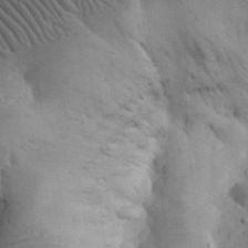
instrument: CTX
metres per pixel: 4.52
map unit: eHh
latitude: 30.9514
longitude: -68.0444
